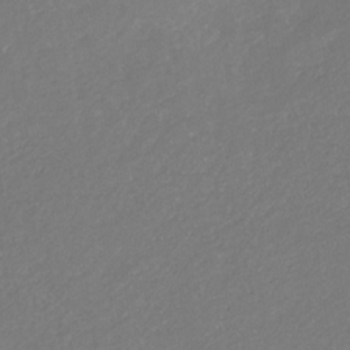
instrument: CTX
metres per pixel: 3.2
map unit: eHb
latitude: -31.0297
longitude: 68.0472
